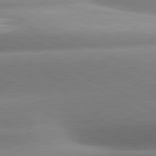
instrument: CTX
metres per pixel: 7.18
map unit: lApd
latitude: 80.5735
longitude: -158.7246
